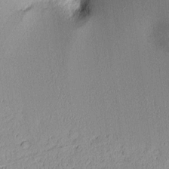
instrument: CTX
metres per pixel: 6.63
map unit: Aa
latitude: 10.3278
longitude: -128.6112
